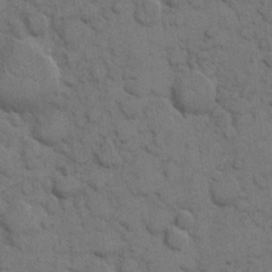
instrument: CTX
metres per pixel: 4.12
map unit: eHh
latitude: 7.9150
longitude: -65.1781
